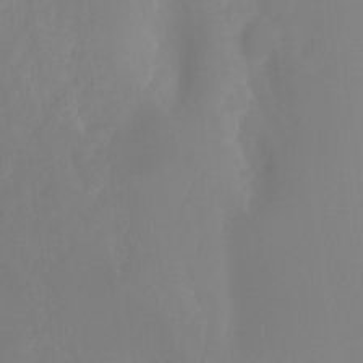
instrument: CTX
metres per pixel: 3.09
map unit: Ht
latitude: -14.5952
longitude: -56.7813
